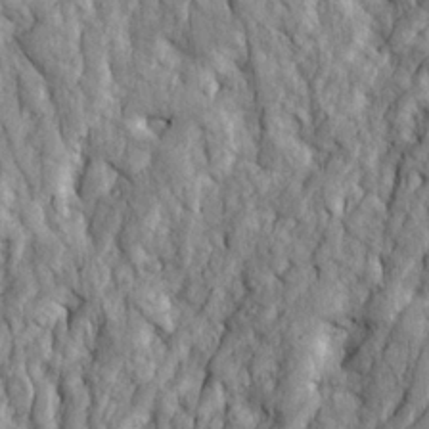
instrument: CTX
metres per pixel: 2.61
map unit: Ave
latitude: 23.3482
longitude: -133.7261
